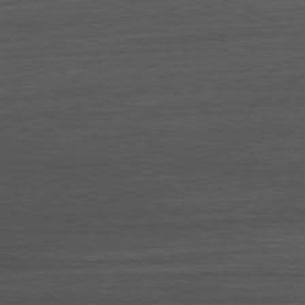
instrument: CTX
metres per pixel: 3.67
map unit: Ap
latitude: -80.1606
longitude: -82.7624
